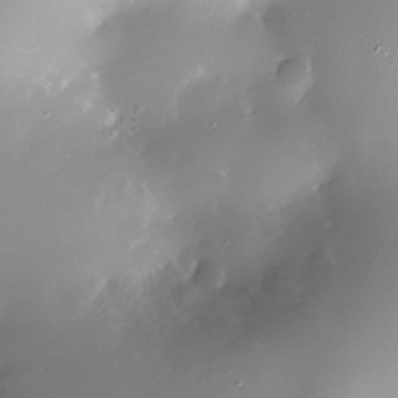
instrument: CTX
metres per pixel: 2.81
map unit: Nhe
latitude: -32.3873
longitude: -117.1781
